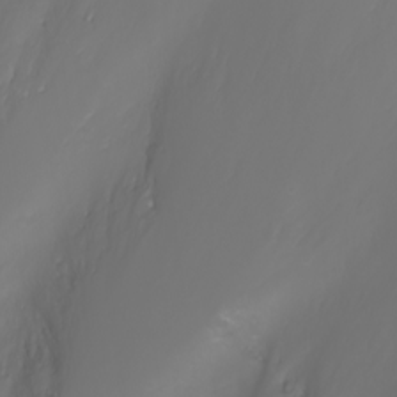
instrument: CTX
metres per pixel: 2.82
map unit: Nhu
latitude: -7.6533
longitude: -71.6694
